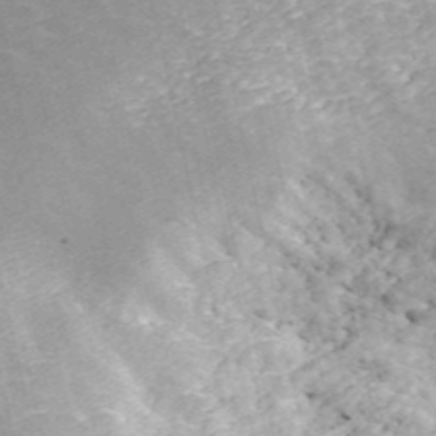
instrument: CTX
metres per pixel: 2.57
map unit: ANa
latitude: 44.7057
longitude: 46.3306
